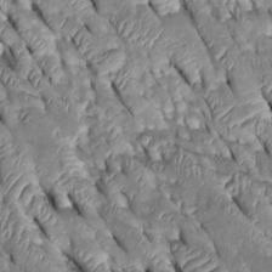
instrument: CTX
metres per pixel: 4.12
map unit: Htu
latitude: -0.0094
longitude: 148.5196
